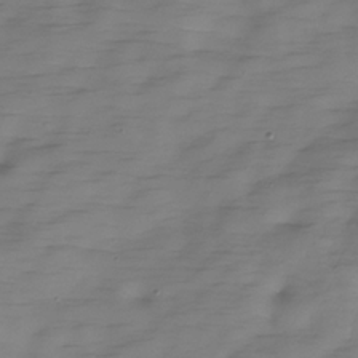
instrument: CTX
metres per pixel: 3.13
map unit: Hve
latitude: -30.9164
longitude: 91.0109
